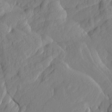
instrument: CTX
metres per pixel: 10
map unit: Htu
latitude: -8.1984
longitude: 177.9367
